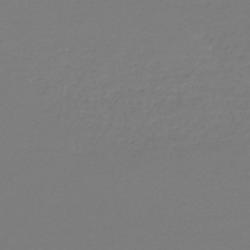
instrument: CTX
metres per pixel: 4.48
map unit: lHb
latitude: -45.8045
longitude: 70.7274
